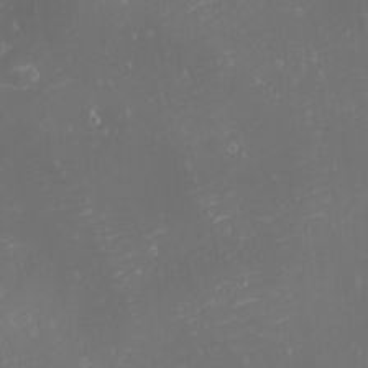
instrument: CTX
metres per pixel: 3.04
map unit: eHh
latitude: -1.8234
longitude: -80.8947
